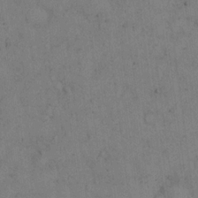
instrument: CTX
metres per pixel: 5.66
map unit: eHh
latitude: 15.7072
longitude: -63.0648
